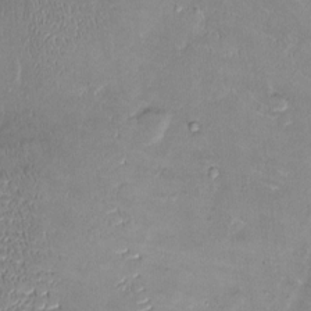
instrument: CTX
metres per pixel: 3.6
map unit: Ht
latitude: -2.5762
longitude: -14.5168
